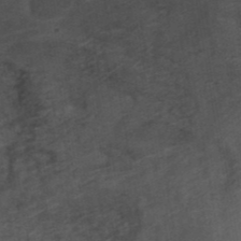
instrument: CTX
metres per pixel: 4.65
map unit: ANa
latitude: 41.1781
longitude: 53.2753
